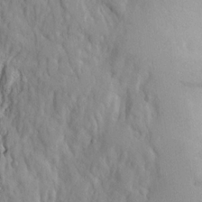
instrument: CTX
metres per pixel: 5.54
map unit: Ave
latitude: 22.9514
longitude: -132.3656
